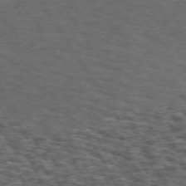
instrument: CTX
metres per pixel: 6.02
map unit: Hpe
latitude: 72.4223
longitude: -124.8569
